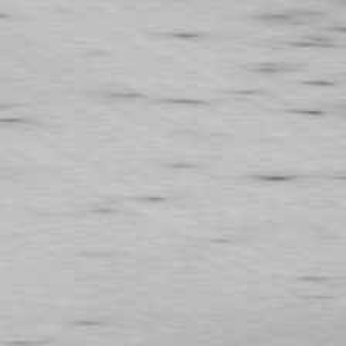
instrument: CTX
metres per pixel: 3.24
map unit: Ap
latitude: -80.8030
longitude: -84.9892
